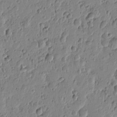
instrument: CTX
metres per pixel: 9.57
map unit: Htu
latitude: -0.9731
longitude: -177.5182
